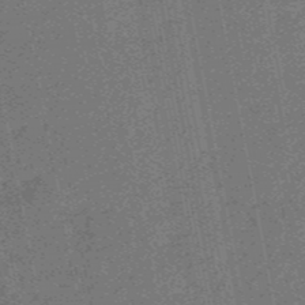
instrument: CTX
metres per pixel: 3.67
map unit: HNb
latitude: -53.6155
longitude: -49.2537
